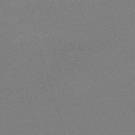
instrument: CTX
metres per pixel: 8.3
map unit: eHh
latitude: -62.8219
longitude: 52.3684
